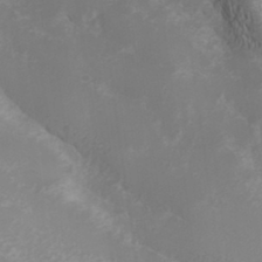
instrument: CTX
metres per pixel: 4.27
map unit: Hve
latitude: 32.8758
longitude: 148.9542
